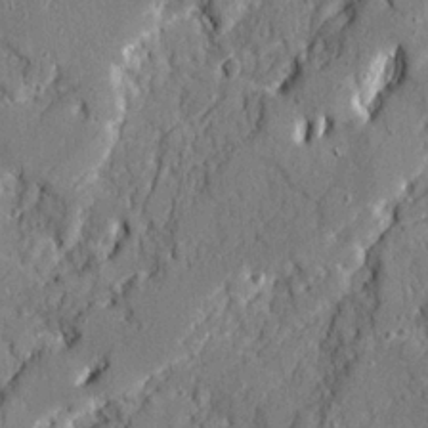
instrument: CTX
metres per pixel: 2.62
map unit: Ave
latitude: 20.9514
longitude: -128.7435
